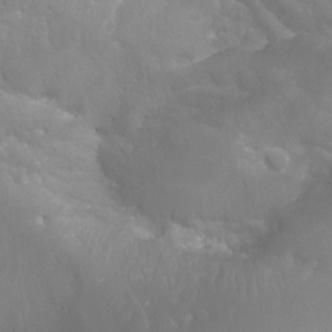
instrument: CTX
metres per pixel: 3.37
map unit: Nhu
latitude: -12.2173
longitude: -67.9150
